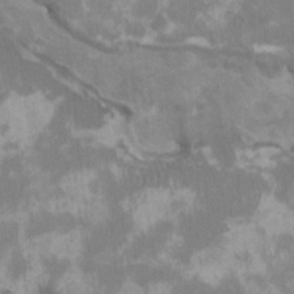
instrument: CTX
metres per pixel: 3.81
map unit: HNhu
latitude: 3.2348
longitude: -4.4223
